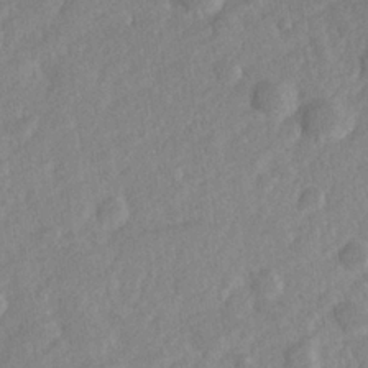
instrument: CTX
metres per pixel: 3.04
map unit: Hve
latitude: 24.3845
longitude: 144.2740
